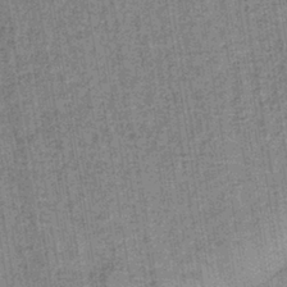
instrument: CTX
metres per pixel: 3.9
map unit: lHb
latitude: -39.3132
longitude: 60.5007
